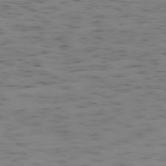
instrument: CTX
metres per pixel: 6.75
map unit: Ap
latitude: -79.1053
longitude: -72.7058
